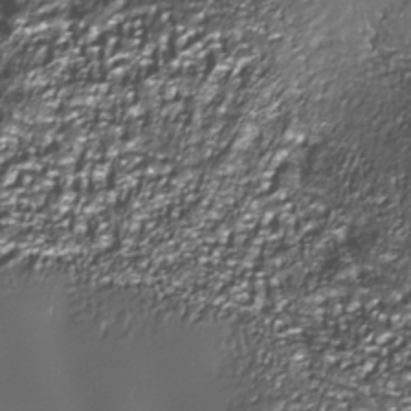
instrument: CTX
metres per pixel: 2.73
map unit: Nhe
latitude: -35.5210
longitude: -92.3656
